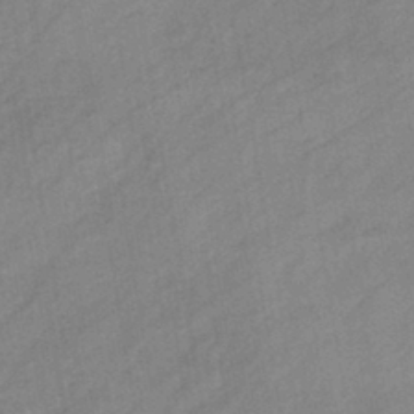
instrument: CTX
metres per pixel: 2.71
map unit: eHb
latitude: -41.1053
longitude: 83.8800
